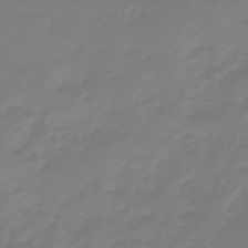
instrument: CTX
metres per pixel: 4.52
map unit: eHb
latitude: -46.2172
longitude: 82.4818
